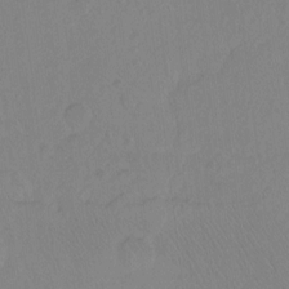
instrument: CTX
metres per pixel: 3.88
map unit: Hto
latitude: -7.5399
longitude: -38.1956
